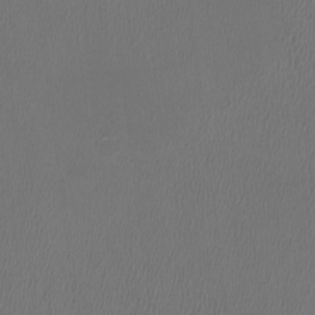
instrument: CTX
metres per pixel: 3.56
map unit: HNhu
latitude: -3.2753
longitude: -2.9513
